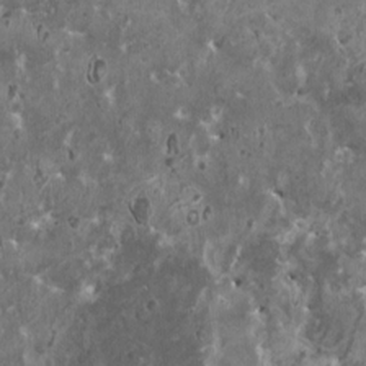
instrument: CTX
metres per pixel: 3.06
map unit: HNhu
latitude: 0.4979
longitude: 5.5021
